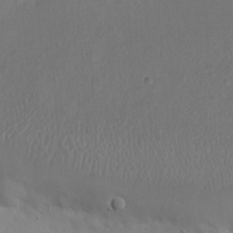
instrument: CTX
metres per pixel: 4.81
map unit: eHh
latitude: 22.1956
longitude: -66.5356
